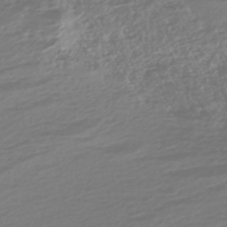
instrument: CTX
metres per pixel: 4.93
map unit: HNhu
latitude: -45.5777
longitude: 100.9541
